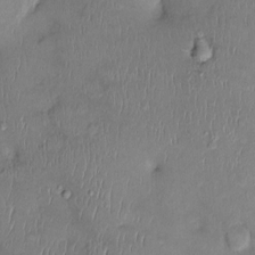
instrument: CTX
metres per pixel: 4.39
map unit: Ht
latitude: -3.3698
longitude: -14.4601
